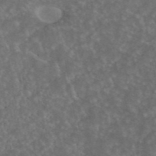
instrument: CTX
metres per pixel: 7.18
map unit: ANa
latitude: 44.7246
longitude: 24.1984
